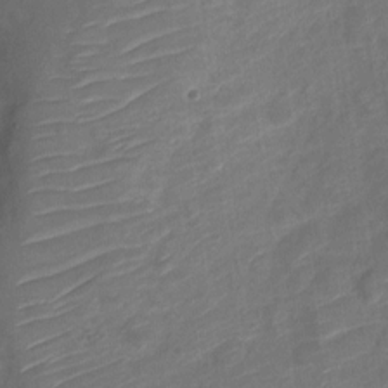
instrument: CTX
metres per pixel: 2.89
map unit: Nve
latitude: -19.5399
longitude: 107.5210
